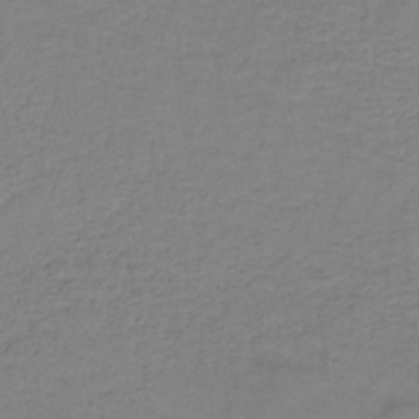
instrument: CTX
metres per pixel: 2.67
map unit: HNb
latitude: -36.8786
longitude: 53.1998
